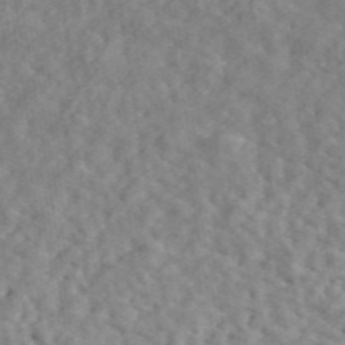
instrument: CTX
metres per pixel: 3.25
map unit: ANa
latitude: 48.2145
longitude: -81.7261
